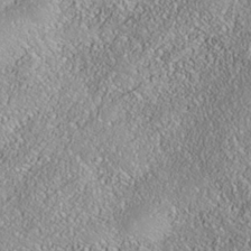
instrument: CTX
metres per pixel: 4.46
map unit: Nhe
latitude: -38.1417
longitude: 138.2173
